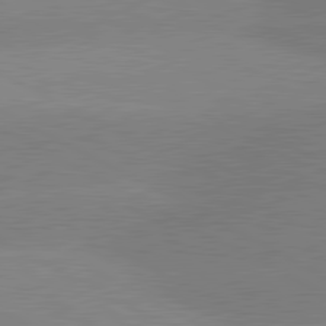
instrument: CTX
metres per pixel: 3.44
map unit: lApd
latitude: 81.0269
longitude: -150.2144
